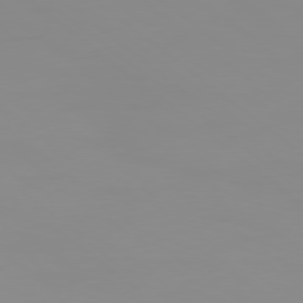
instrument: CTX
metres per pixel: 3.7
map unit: Ap
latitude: -80.2362
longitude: -53.5938
